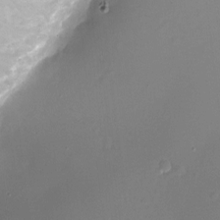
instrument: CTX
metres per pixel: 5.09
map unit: Ht
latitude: -6.4251
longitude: -20.6680
